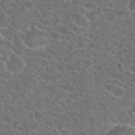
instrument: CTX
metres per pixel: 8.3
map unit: Hto
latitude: 23.8583
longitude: -45.7260
